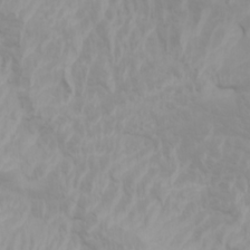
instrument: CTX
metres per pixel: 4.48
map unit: Nhu
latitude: -5.3509
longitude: -79.6883
